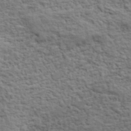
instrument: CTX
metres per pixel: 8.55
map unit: lHvf
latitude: 37.9528
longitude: -89.2726
